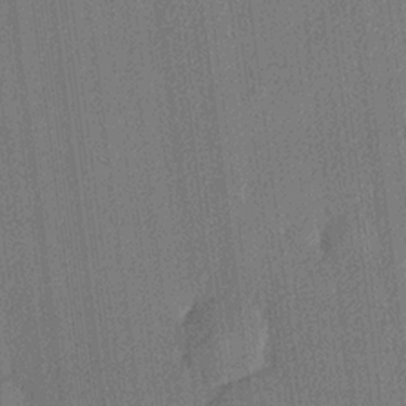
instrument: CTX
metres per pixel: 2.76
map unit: lHvf
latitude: 21.1214
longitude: 141.7289
